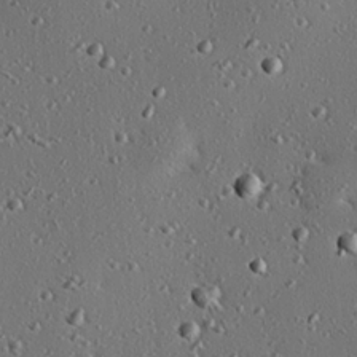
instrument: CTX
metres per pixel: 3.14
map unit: eHh
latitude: 22.2333
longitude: -91.0458
